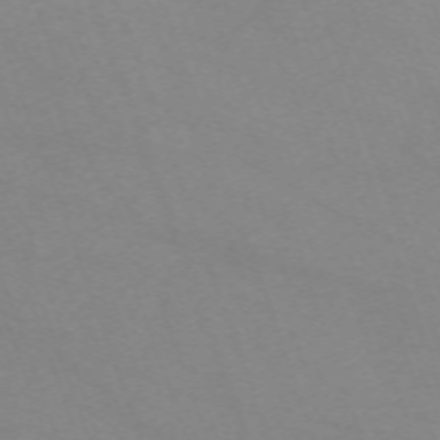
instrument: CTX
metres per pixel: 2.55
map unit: Nhu
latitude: -67.5210
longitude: 39.8989
